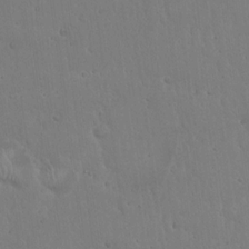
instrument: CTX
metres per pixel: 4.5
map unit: Hto
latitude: 18.4223
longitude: -59.9150
